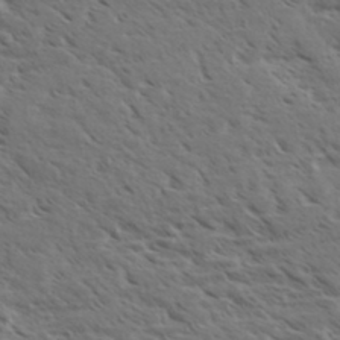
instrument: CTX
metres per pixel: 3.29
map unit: eHh
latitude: 35.7260
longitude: -138.9892
